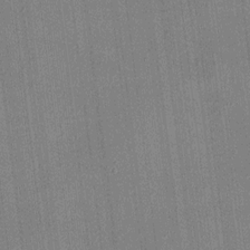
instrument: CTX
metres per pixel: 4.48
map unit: HNhu
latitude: 7.9717
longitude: 13.3510
